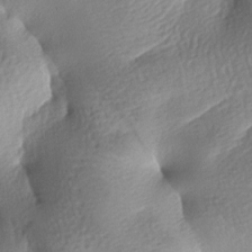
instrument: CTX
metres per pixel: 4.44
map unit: lAa
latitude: -8.2928
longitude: -127.3482
